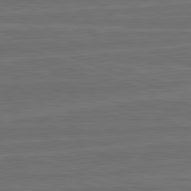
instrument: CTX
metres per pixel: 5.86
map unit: lApd
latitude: 82.6112
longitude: -179.5560
